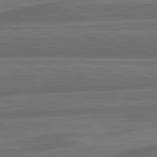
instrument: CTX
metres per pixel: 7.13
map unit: lApd
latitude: 82.1388
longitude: -171.3293
